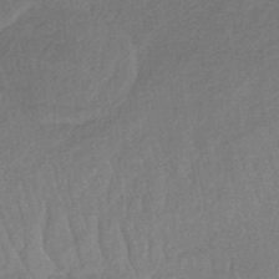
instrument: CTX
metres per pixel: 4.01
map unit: lHb
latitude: -35.7478
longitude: 68.9541
